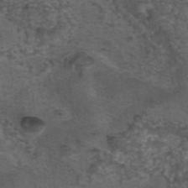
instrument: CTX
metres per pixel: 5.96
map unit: eAb
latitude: 43.6883
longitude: 105.3131
